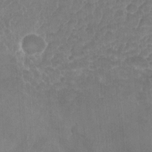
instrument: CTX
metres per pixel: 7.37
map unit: Nhu
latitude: -27.1998
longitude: -61.8772
